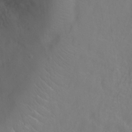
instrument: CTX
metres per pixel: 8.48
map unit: Ht
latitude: -2.5384
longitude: -33.8016
